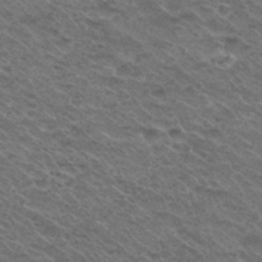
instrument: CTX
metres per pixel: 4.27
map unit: Hto
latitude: 29.8205
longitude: -47.9906
